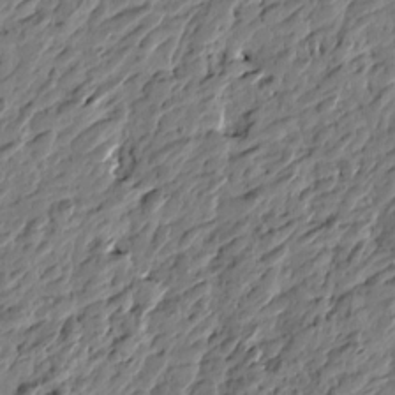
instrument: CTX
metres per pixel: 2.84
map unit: Htu
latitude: -3.6721
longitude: -178.9136
